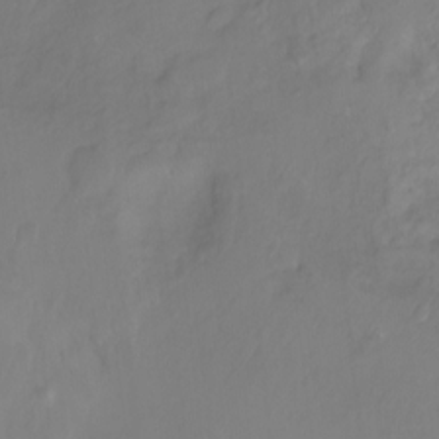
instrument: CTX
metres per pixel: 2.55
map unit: Ht
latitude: -0.1606
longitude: -38.7057
